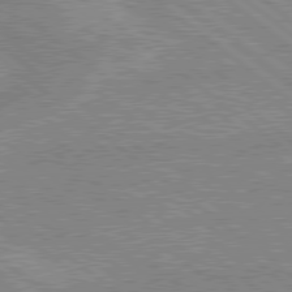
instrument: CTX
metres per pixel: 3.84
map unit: lApd
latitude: 79.0081
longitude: -156.1766
